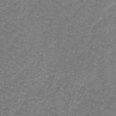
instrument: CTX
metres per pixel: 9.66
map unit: eHb
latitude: -32.1228
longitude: 67.3510
